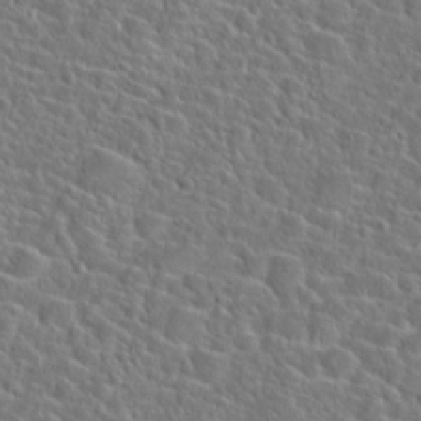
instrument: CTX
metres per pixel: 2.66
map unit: Hto
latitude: 23.3859
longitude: -45.4993
